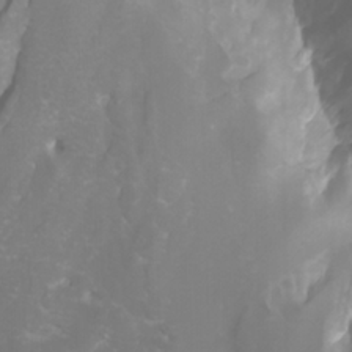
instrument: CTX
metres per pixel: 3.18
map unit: Nhu
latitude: -10.1984
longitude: -69.1403
